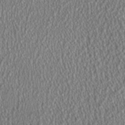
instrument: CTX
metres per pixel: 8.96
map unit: HNhu
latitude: 0.8946
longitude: 0.2740
